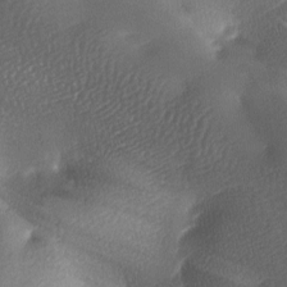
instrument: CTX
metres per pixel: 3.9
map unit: lAa
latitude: -8.3873
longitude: -127.9150
